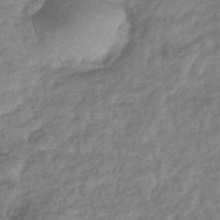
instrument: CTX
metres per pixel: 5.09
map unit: eHb
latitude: -37.7288
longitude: 80.8408
